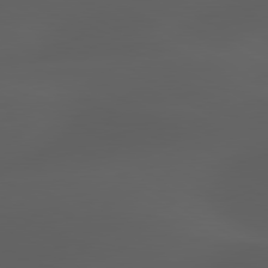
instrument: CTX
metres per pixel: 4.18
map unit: lApd
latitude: 80.0633
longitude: -88.6113
